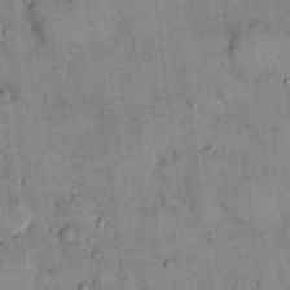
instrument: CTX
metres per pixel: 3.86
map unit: Hto
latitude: 13.4238
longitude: -59.1781
